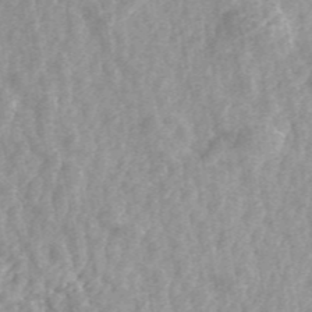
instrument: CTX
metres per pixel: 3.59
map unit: ANa
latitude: 45.6316
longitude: 30.1417
